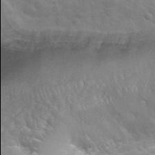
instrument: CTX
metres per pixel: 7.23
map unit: Hto
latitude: 34.4223
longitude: -49.9906
